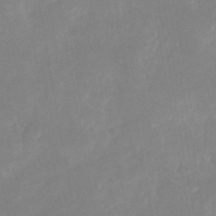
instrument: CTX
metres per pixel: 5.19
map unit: Nhu
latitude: -25.8044
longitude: -70.1578
